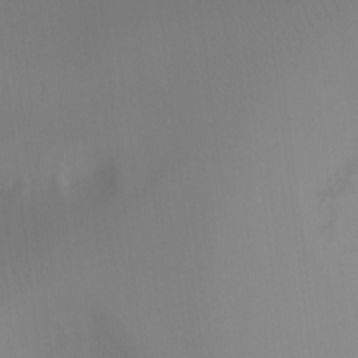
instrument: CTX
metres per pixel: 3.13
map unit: Ht
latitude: -8.5196
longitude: -31.0270
